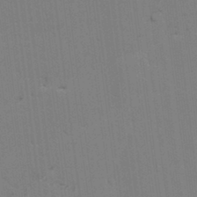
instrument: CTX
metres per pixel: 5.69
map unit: lAvf
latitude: 25.5371
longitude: -111.8017
